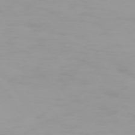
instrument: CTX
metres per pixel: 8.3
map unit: Hpe
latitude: 74.2523
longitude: -128.8380
